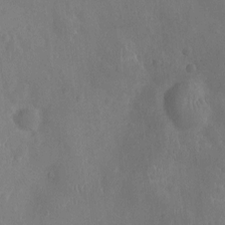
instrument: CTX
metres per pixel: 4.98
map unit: Ht
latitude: -9.8611
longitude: -21.4994
